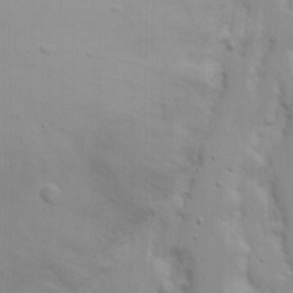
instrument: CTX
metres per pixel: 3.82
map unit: Nhu
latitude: 20.0633
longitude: -73.1026
